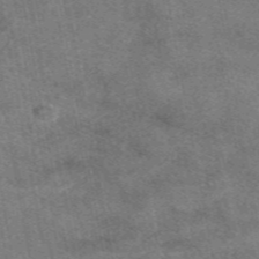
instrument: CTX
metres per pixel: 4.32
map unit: eAb
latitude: 48.0444
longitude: 122.1795
